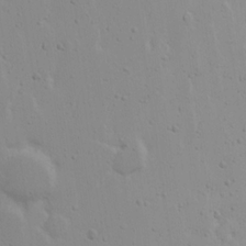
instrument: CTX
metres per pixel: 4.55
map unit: eHh
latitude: 18.7624
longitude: -71.9717
